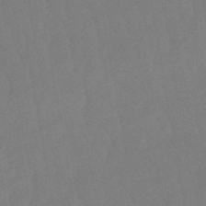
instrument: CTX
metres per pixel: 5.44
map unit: lHb
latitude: -50.1606
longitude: 81.1809
